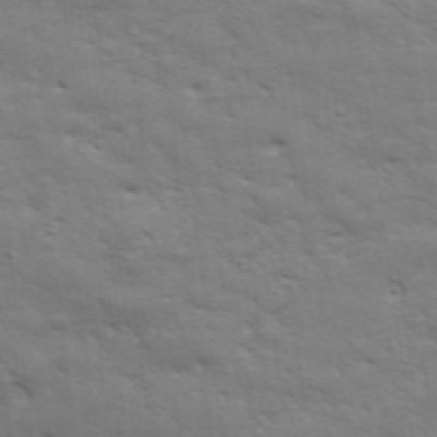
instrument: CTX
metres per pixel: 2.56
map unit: Aa
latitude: 33.2915
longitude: -135.8772
